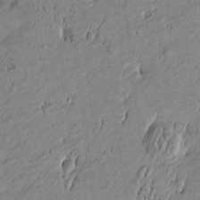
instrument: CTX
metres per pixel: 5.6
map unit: Htu
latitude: -5.7288
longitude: 176.5574
